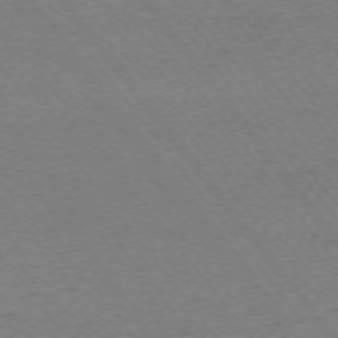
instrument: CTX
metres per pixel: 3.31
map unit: Ap
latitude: -74.8408
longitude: -82.2711
